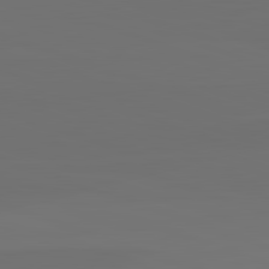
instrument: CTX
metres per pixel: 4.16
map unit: lApd
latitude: 82.5545
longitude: 144.9920
